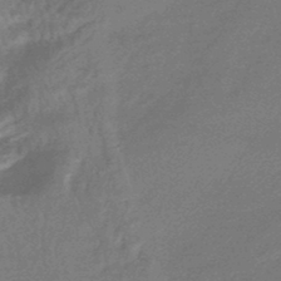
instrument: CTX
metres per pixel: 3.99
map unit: HNhu
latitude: -45.1431
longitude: 93.4076
